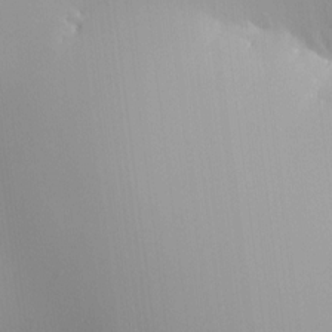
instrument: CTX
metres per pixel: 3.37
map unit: HNhu
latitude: 9.7450
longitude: 15.7856
